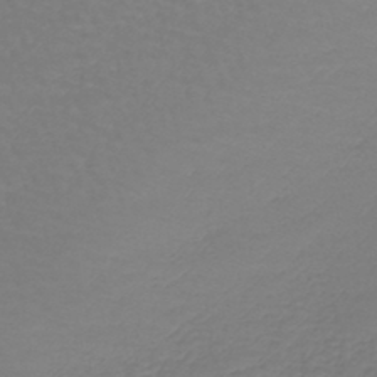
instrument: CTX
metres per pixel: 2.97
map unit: lHb
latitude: -42.6518
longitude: 71.6344
